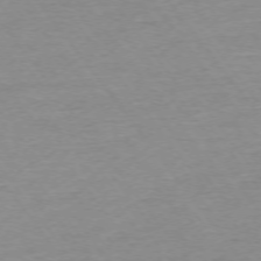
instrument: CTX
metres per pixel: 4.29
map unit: Ap
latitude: -74.7275
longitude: -84.6869
